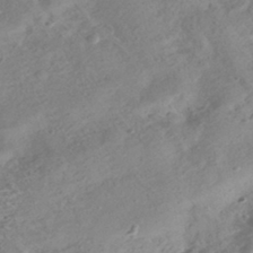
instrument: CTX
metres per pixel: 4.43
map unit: HNhu
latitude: -42.9919
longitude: 100.2361
